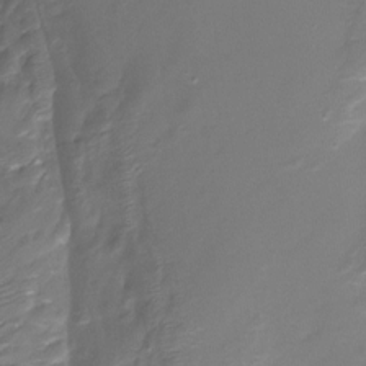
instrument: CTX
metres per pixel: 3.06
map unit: Htu
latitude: -13.9556
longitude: -45.0836
